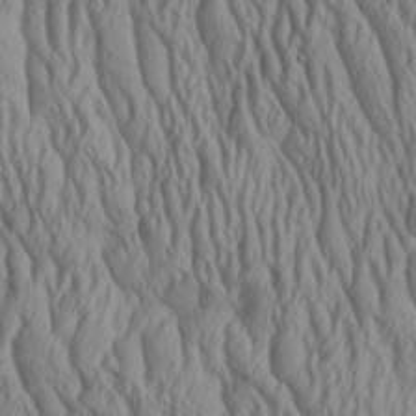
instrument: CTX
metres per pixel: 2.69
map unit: Aa
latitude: 25.6316
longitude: -135.9339
